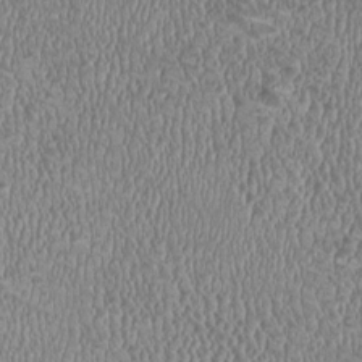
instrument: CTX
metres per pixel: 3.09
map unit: HNhu
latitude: -2.1416
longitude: -0.1766
